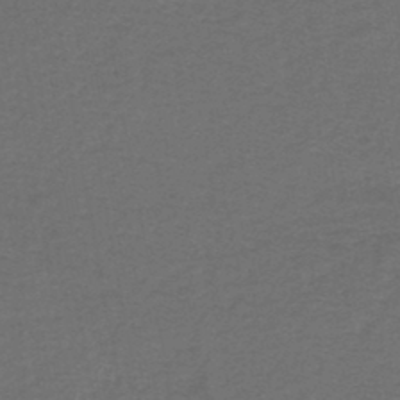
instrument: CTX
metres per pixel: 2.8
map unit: lHb
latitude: -43.5588
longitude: 62.4440
